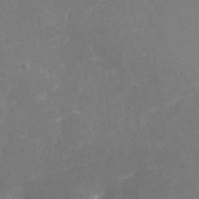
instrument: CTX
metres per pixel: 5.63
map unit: Nhu
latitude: -25.7477
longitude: -56.9324
